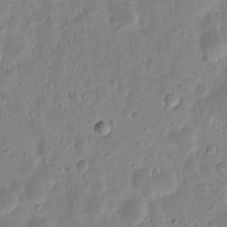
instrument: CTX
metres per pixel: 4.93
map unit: eHh
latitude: 7.8205
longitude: -71.4237
